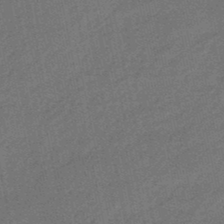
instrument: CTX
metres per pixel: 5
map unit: eHb
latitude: -46.5762
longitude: 85.5966
